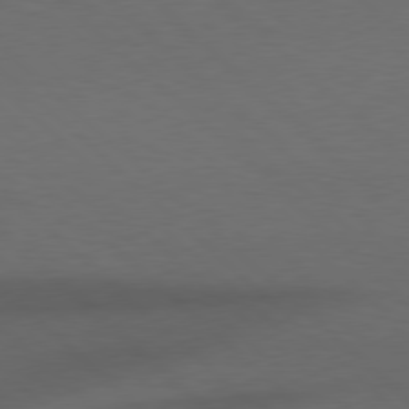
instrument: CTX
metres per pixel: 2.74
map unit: Hpe
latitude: 78.1200
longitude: -149.9717
